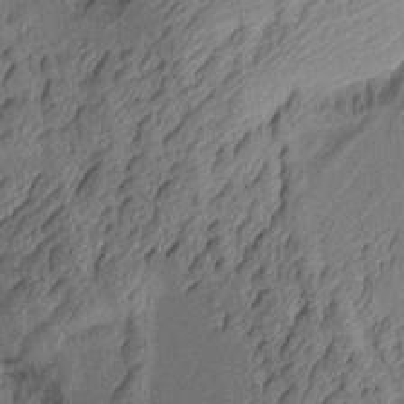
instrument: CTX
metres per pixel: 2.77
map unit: Aa
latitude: 8.0633
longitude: -128.7057
